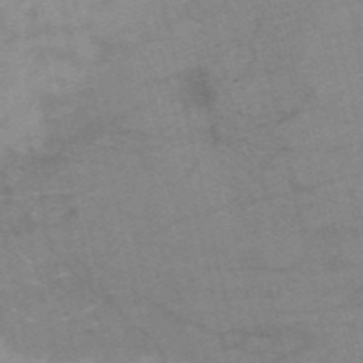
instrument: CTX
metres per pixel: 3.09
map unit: HNb
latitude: -54.2551
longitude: -43.4615
